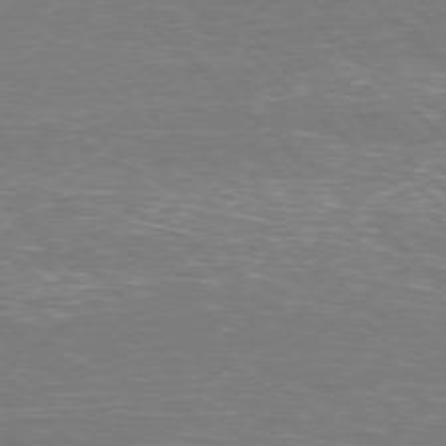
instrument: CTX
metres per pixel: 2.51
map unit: Hpe
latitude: -78.0283
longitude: 15.2943
